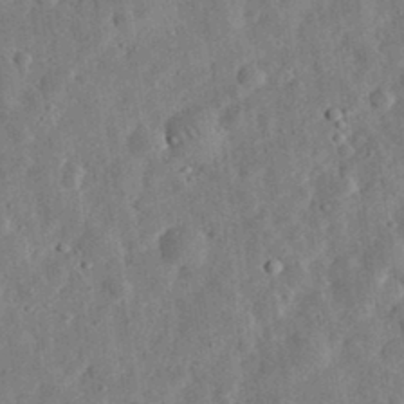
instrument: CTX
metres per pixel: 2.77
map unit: eHh
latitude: 33.3482
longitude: -75.5560
